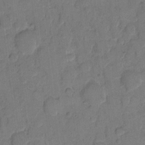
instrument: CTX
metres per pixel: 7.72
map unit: eHh
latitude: 10.5357
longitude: -64.8947
